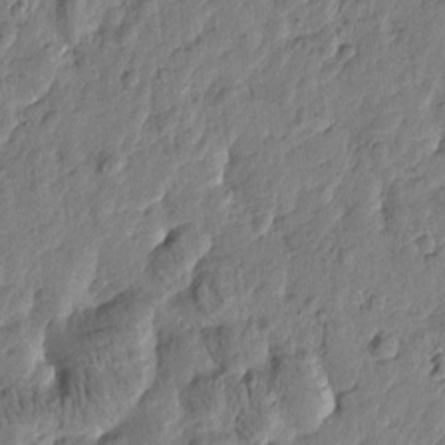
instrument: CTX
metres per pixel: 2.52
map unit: Htu
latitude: -1.6344
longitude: -179.2159
